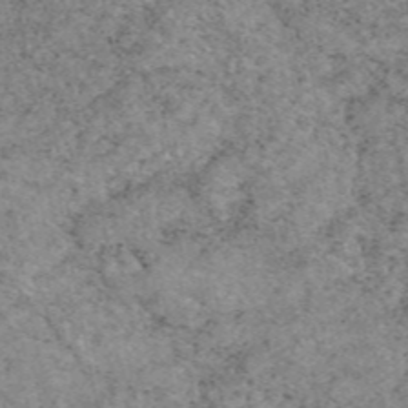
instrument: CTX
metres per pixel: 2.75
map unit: eAb
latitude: 48.0444
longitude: 116.0472
